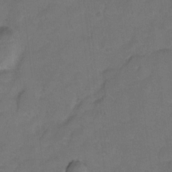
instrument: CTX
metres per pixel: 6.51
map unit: Hto
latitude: 3.4804
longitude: -32.8569
